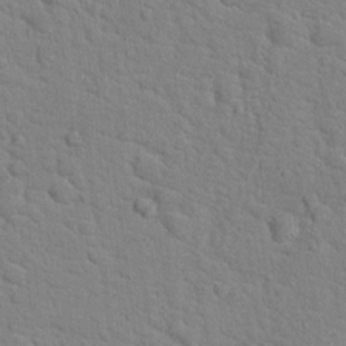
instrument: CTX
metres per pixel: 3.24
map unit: Hto
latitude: 18.1955
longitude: -34.7624
